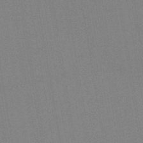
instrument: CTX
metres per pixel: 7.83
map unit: lHb
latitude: -43.7288
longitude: 67.5966
